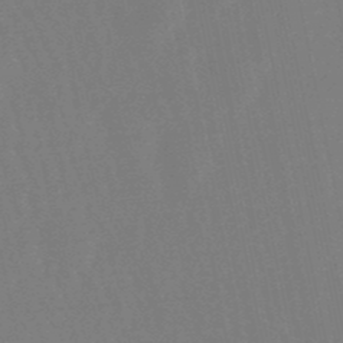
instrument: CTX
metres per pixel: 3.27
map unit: lHb
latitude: -49.5588
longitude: 71.6155
